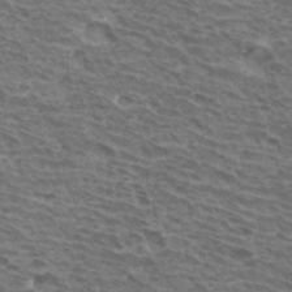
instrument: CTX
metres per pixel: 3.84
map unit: Hto
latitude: 33.7450
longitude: -41.2536
